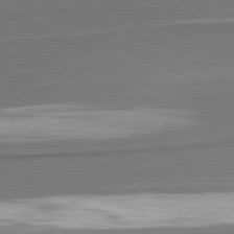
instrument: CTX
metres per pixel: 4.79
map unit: lApd
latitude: 81.4804
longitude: 175.2564
